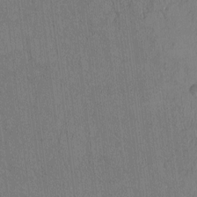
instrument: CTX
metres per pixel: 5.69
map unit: eHh
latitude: -2.9352
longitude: 14.6141
